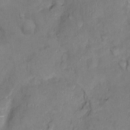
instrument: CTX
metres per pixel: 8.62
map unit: Ht
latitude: -4.4440
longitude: -14.4223
